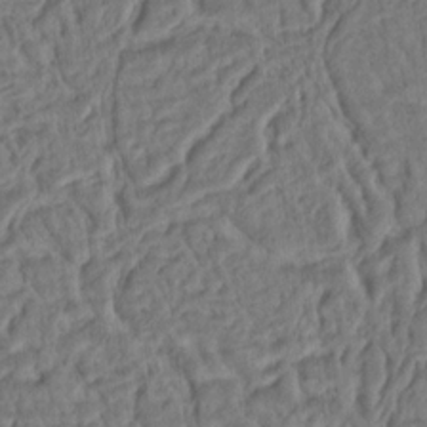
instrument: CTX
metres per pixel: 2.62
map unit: Ht
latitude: 10.1956
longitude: -75.1970
